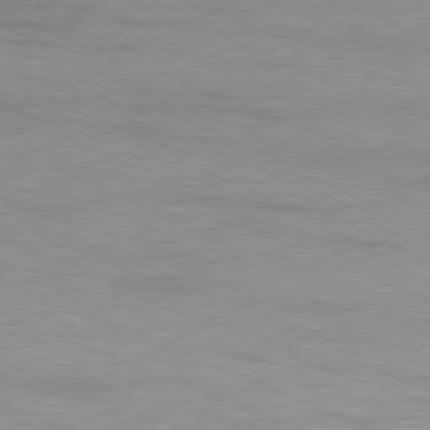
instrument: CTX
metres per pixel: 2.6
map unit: Ap
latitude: -81.8423
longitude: -83.3481
